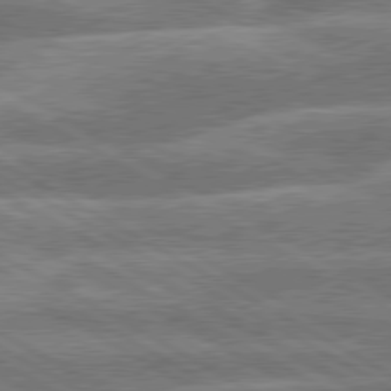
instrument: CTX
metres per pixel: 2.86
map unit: lApd
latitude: 79.9717
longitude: -134.4979
